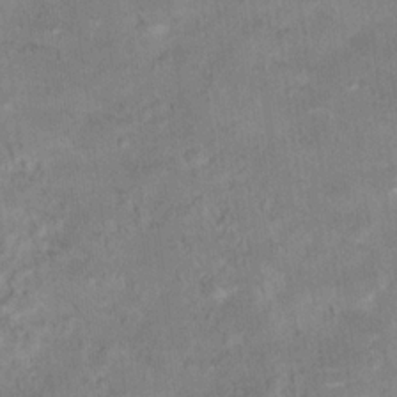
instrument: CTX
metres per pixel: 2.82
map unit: Hto
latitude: 18.1011
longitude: -38.9891
